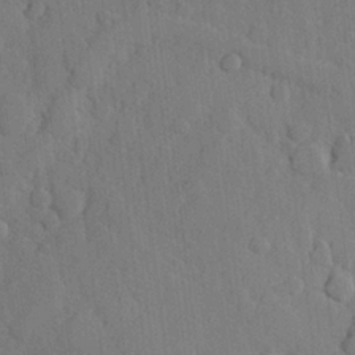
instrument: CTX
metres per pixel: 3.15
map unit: Hve
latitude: 24.4978
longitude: 149.5966
